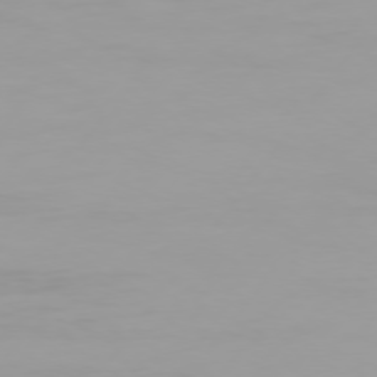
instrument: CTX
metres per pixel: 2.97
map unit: Hpe
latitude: 74.5357
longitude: -129.6505
